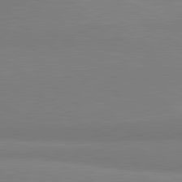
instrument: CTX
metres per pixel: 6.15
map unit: lApd
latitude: 81.4804
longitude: 159.2564
